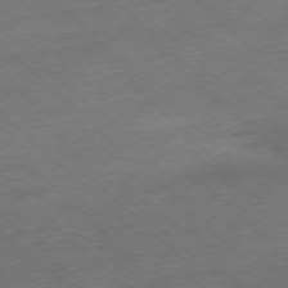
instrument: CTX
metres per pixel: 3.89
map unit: Hpe
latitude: -77.3888
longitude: -16.0255
